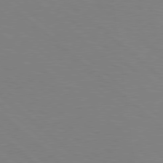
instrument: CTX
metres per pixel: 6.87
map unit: Hpe
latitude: 78.1956
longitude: -176.6301
